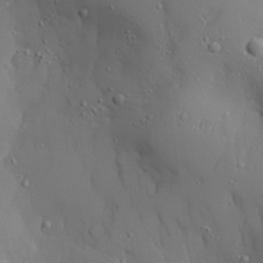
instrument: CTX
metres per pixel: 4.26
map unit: Aa
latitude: 27.8206
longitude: -132.6491
